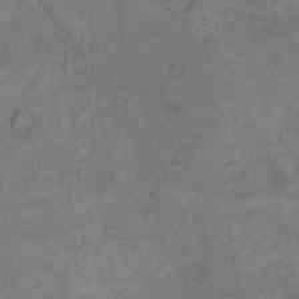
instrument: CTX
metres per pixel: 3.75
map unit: Hto
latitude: 10.1578
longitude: -60.1766
